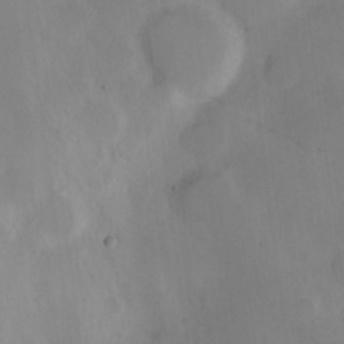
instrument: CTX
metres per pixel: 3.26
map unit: Hve
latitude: 19.1592
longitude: 150.3495
